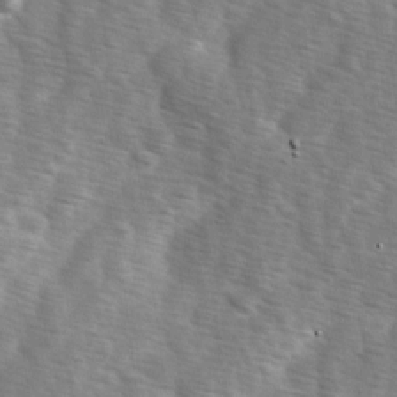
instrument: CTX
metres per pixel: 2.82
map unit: Ave
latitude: 1.5749
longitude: -112.0633
